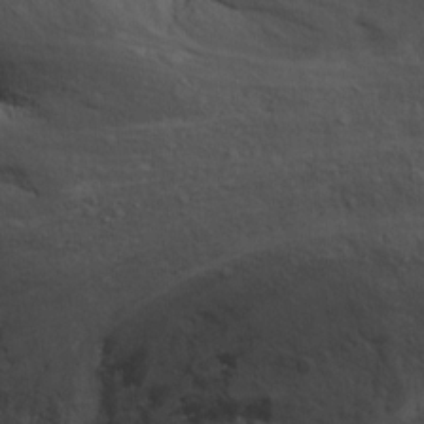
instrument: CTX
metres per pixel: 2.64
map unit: Ht
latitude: 12.0255
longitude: -39.6127
